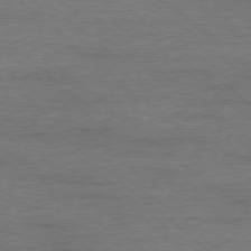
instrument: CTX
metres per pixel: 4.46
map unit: Ap
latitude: -77.7478
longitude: -92.6301
